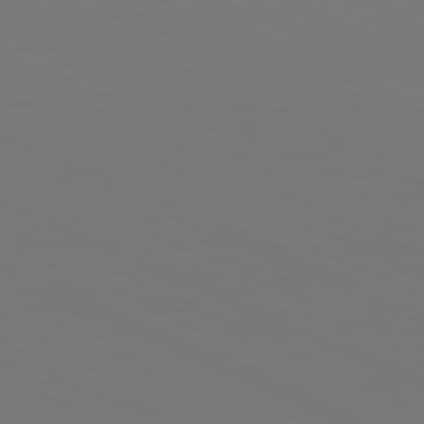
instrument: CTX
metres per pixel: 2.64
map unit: Hpe
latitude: -81.7289
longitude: 19.5588
